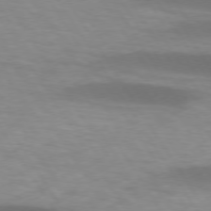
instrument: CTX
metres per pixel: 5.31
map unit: lApd
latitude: 74.1578
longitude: -53.5560
